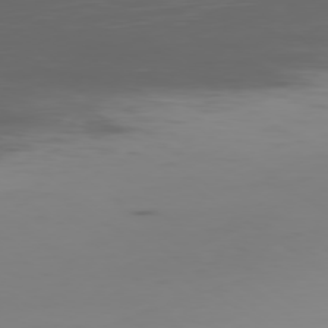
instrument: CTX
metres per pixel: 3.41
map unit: Ap
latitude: -79.0486
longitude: -78.4790
